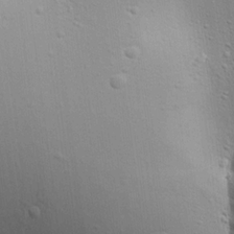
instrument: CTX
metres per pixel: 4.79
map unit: Aa
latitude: 18.2333
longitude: -141.5560
